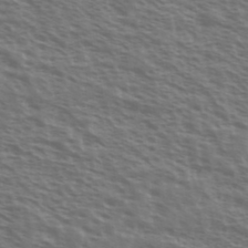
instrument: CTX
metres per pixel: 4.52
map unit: Ave
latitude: 38.3656
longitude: -111.2159
